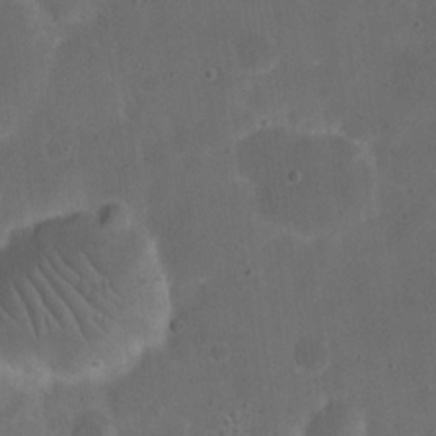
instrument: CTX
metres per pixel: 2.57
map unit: eHh
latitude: 19.7827
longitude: -65.2159
